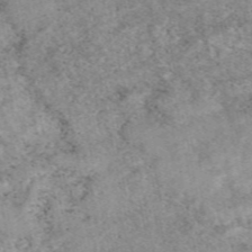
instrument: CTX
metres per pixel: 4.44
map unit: eAb
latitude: 48.5735
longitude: 121.1620
